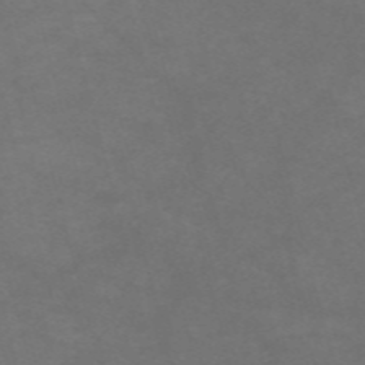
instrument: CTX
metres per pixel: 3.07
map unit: Nve
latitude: -58.3117
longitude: 59.7099
